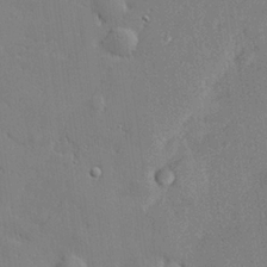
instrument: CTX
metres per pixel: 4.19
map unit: lHvf
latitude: 22.2145
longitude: 144.2362
